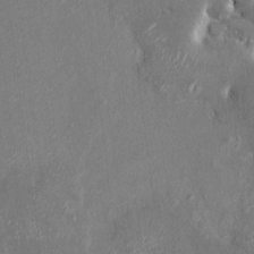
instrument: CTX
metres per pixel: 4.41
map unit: HNhu
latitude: 7.3671
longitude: 2.7652
